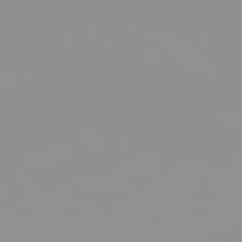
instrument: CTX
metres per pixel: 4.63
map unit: Hpe
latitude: 77.7827
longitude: -140.9513
